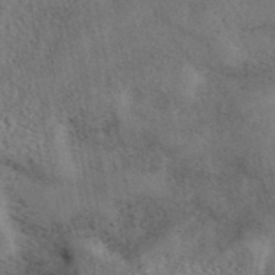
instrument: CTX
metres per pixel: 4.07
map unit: eAb
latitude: 43.0270
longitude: 109.5588
